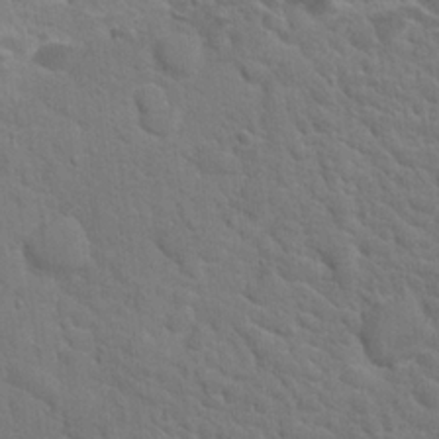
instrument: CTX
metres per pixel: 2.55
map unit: Hto
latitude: 19.6694
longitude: -35.1025
